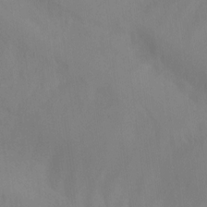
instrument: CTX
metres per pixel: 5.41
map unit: Ht
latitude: -6.7085
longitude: -31.3671
